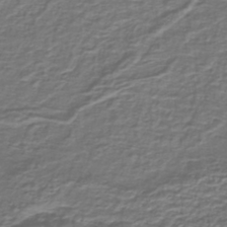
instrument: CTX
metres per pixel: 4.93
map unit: lHb
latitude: -39.4644
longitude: 58.8407
